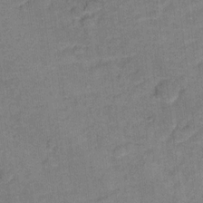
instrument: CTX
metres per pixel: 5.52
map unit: Hto
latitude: 12.1767
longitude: -37.5371
